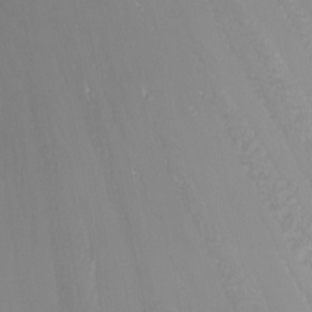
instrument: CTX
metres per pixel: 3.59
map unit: Nhu
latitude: -7.1242
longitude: -90.8191
